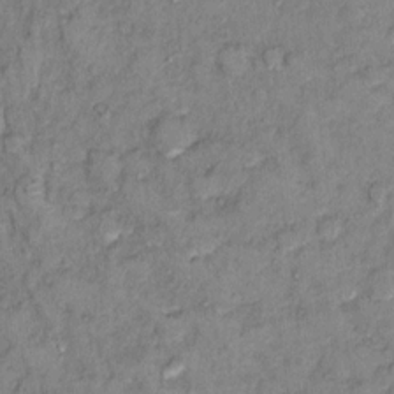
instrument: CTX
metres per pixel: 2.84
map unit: Ht
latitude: 11.3671
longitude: -33.8205
